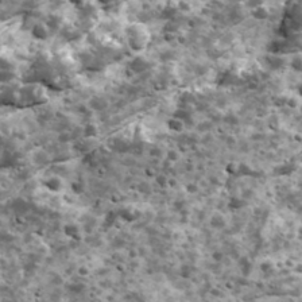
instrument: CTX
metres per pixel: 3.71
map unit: Ave
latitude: 17.2537
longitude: -134.4979
